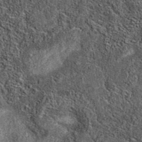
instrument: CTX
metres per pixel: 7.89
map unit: eAb
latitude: 37.4615
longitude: 108.7652
